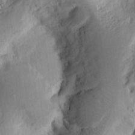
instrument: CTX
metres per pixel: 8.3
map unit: Ht
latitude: 9.4427
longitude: -74.5735
